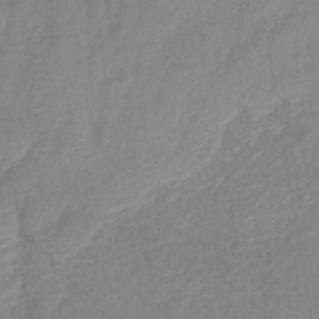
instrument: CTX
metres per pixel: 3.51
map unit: eHb
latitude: -40.4062
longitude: 78.1039
